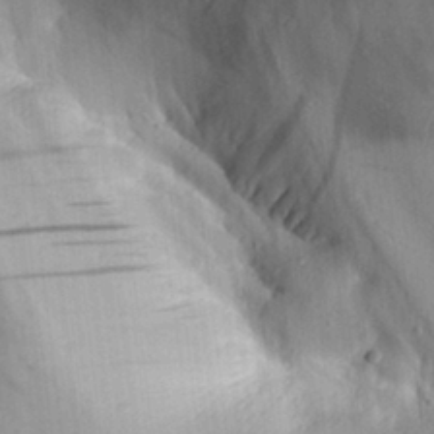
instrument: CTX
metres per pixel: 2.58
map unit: Aa
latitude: 29.6505
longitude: -136.1578
